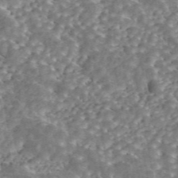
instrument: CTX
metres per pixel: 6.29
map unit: ANa
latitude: 45.7828
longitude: 38.3495
